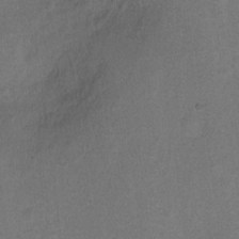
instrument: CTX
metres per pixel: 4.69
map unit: Hto
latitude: 4.6679
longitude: -32.2711
